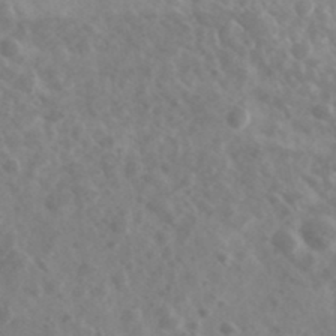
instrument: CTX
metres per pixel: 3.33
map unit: Ave
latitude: 39.1025
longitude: -106.6113
